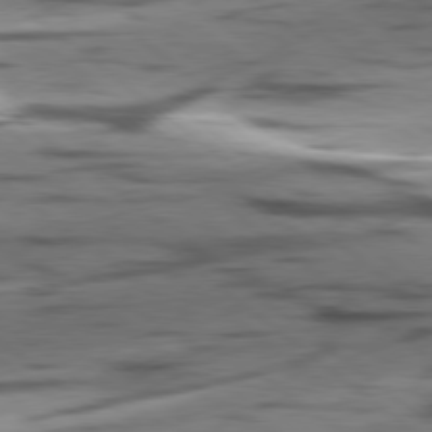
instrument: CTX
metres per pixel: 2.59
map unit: lApd
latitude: 78.5735
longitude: -50.7057
